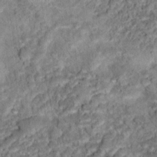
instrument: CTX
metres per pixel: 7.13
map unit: Hto
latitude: 16.1578
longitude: -36.1011
